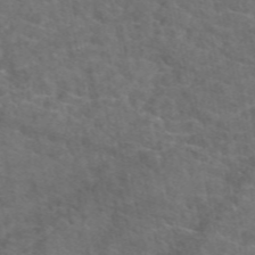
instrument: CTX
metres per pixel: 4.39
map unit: eAb
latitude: 49.4426
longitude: 111.1998
